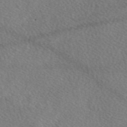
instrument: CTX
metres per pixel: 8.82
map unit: eAb
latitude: 48.0822
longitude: 118.0472
